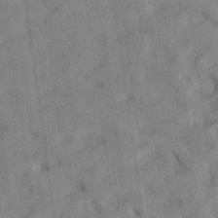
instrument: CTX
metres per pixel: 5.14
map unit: lHvf
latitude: 24.0822
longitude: 142.7463
